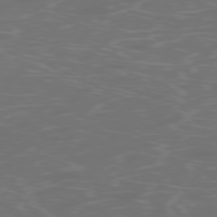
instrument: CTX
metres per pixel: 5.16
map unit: Ap
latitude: -77.2187
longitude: -71.9717
